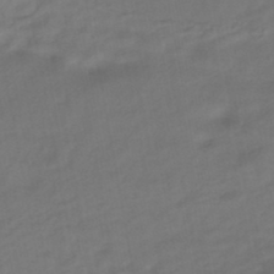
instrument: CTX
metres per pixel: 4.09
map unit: HNhu
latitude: -46.1417
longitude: 92.8219
